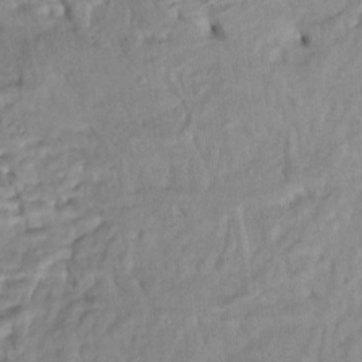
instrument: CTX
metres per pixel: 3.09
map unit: Htu
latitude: -5.3509
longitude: 154.3684
